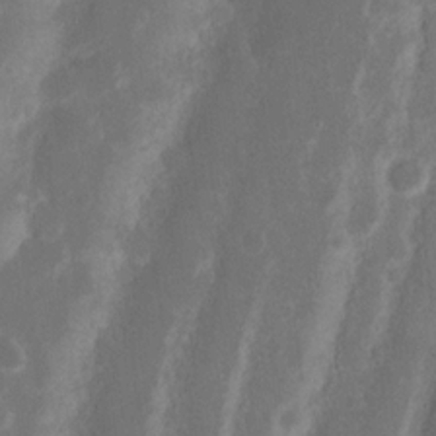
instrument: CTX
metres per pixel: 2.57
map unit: Nhu
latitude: 15.8395
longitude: -74.2334
